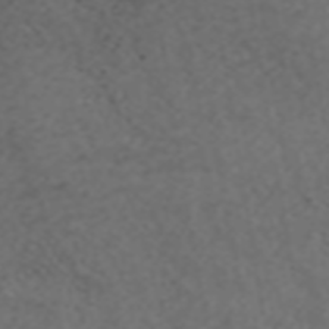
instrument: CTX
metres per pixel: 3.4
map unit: ANa
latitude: 39.0647
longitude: 24.6140
